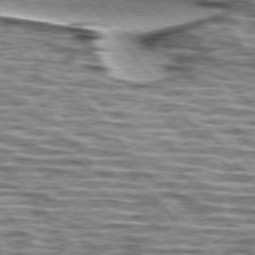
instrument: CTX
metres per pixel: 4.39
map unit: lApd
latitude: 75.3293
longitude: -57.0836
